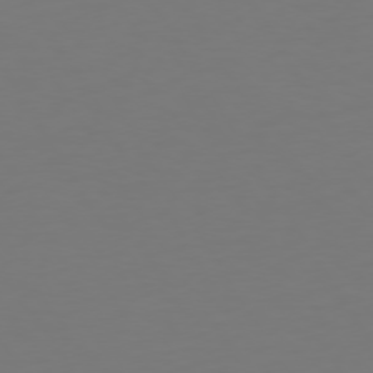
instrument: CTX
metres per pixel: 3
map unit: Hpe
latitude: 73.1781
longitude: -122.4034
